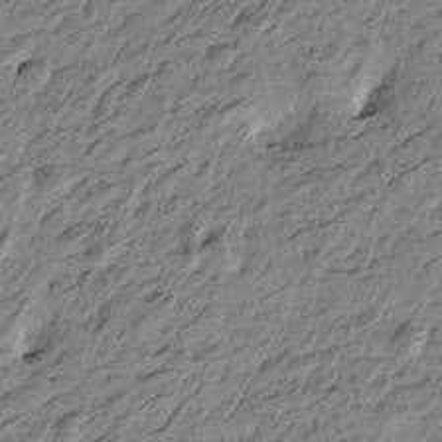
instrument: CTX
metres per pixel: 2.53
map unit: Htu
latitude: -4.9163
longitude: -178.4412
